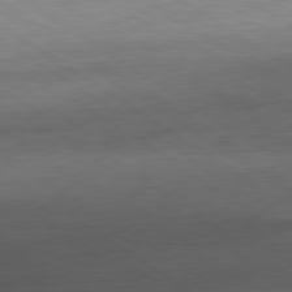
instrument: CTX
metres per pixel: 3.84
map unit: Ap
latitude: -80.4629
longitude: -79.8395
